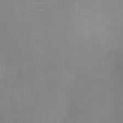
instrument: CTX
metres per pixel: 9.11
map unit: Ht
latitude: -3.6154
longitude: -17.5938
